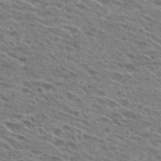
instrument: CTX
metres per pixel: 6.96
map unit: Hto
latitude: 27.3860
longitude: -43.3671
